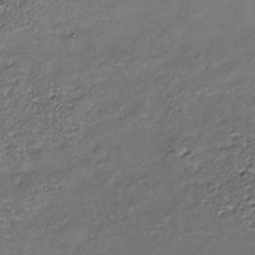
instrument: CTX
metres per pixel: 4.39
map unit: Nhe
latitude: -36.8974
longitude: -87.2348
